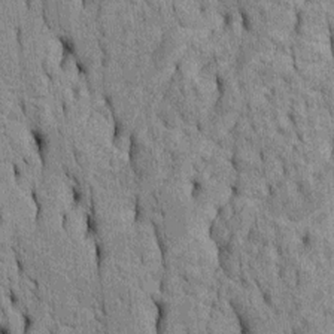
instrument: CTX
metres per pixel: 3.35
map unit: Htu
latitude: -5.3509
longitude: 152.8219
